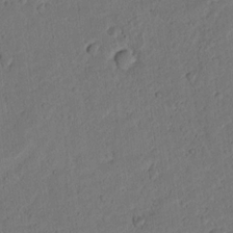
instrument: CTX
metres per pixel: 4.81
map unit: lAvf
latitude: 9.1214
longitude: 166.4629
